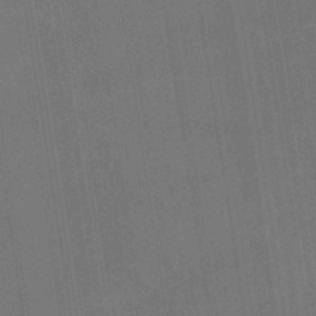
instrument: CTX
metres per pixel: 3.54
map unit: HNhu
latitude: -42.2172
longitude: 94.2928
